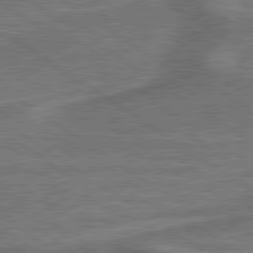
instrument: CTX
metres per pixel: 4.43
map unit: lApd
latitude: 79.5938
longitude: 173.0486
